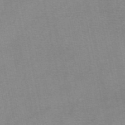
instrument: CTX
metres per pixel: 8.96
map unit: eAb
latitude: 48.3845
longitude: 103.4266
